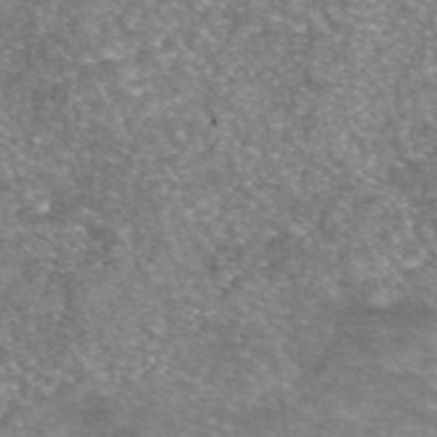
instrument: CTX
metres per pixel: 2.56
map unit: eAb
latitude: 45.9150
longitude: 103.3699
